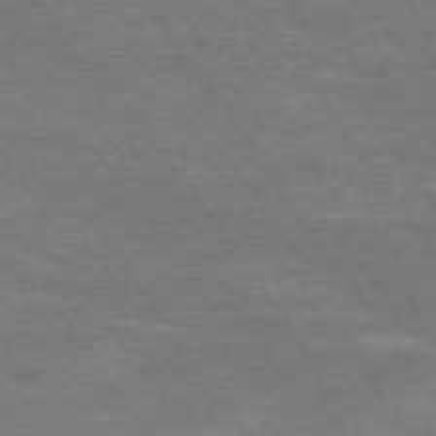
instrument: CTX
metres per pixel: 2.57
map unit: Hpe
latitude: 74.9892
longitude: -142.3845
